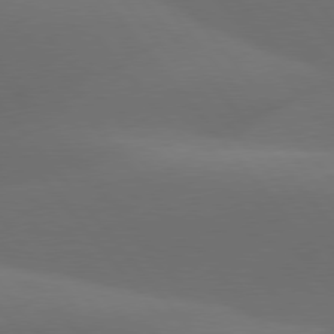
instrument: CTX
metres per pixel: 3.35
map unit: lApd
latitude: 78.1011
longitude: -52.6680
